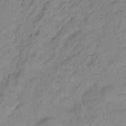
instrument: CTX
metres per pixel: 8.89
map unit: Hto
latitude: -11.5210
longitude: -38.5546
